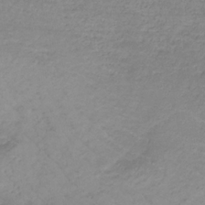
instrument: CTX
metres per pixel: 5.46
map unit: lHb
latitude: -33.5966
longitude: 70.3306
